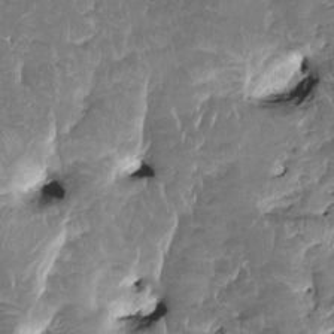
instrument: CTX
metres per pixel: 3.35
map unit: HNhu
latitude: 3.2726
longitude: 8.4629
